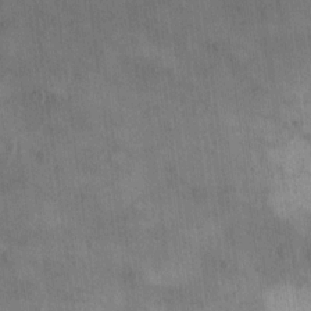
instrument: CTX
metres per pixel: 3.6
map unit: eHh
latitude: 15.6505
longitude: -67.3103
